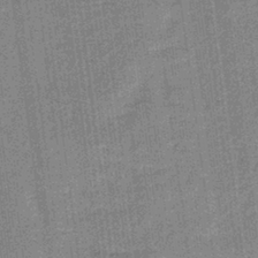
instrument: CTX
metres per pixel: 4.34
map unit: lHb
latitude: -40.1795
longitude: 69.5210
